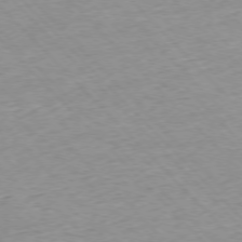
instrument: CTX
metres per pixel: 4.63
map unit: Ap
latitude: -76.6518
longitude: -87.5182
